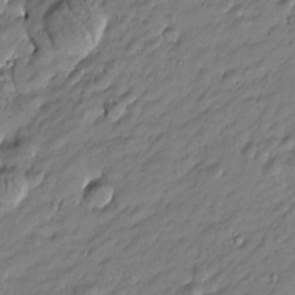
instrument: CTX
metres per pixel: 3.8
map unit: Htu
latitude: -6.4629
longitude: 176.9731
